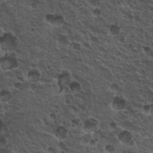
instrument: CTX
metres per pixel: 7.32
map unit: Nhu
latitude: 19.9339
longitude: -31.5371
